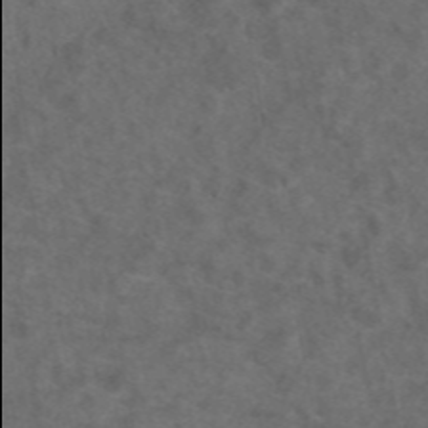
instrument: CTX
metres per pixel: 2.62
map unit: eAb
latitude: 47.6316
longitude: 110.0094
